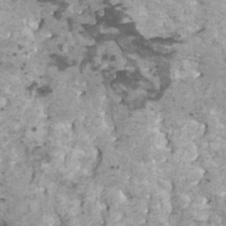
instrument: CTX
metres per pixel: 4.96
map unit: HNhu
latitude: 2.7246
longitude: 3.5021
